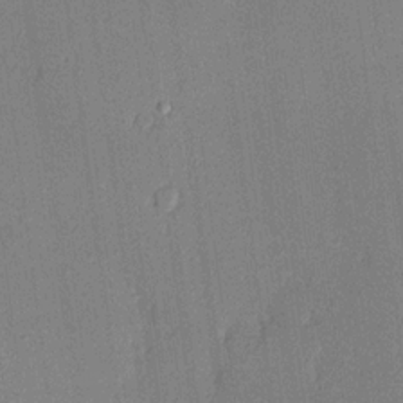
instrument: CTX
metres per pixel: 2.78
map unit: lHvf
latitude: 20.4223
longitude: 144.6896
